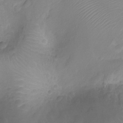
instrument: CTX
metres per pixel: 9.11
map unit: Nhu
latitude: -15.0676
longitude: -25.8772
